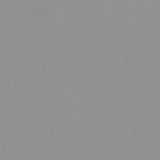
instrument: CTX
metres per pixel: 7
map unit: HNhu
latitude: -0.4251
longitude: -5.5938
